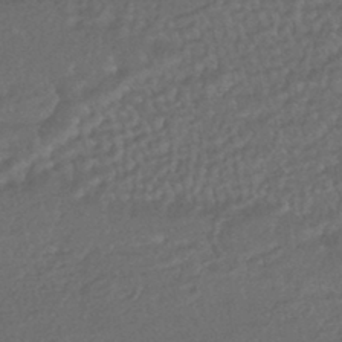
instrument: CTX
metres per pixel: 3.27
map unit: HNhu
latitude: -43.7666
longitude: 98.1606
